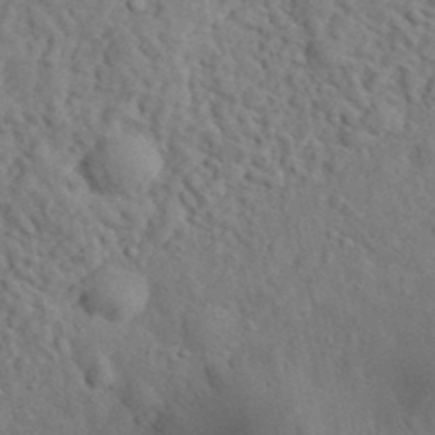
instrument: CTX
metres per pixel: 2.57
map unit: eHh
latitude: 35.5938
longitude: -78.4601
